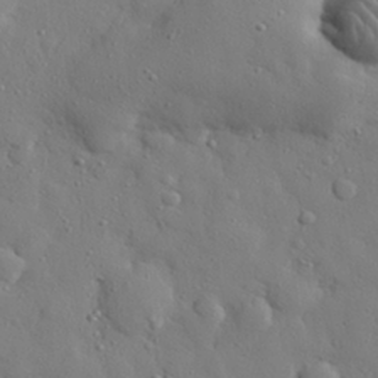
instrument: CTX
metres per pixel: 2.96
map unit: eHh
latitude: 27.5371
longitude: -78.3845
